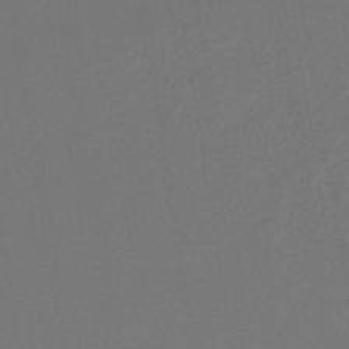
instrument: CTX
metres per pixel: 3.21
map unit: lHb
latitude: -43.1998
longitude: 74.8030
